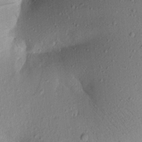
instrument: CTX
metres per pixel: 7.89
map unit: Aa
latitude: 20.3656
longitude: -149.2915
